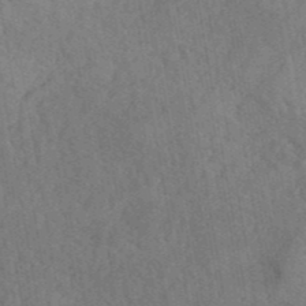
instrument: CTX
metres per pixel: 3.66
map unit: ANa
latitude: 41.5560
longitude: 52.5195
